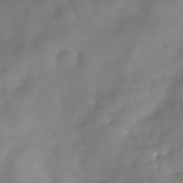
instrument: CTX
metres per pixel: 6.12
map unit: Hve
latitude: -30.9919
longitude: 94.5762
